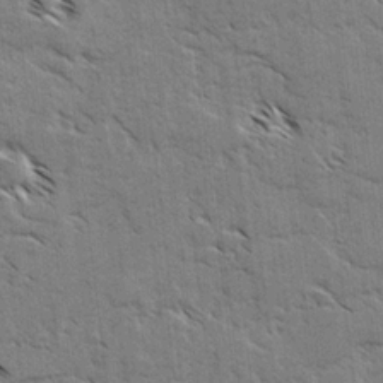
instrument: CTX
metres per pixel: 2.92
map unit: lAvf
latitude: -4.4818
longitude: -113.0647
